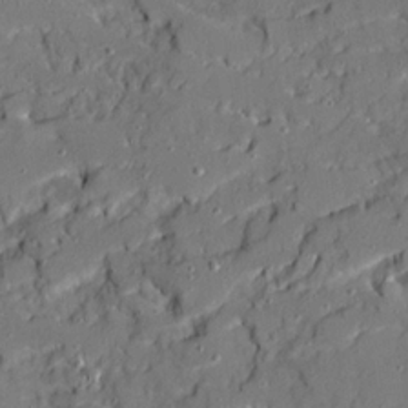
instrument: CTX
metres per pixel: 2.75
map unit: Ave
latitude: 19.2348
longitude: -128.9136
